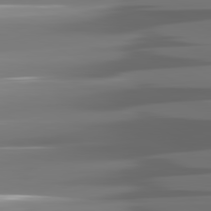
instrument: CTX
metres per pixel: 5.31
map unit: lApd
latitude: 81.4804
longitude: -141.5371
